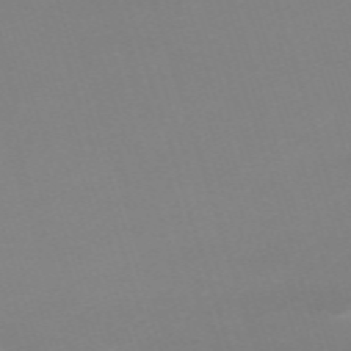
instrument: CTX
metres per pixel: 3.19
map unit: eHh
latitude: -62.0850
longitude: 49.1809
